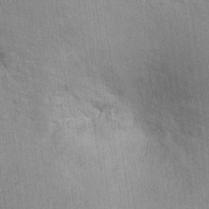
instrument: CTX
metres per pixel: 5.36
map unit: Hto
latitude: 13.4049
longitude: -37.8584
